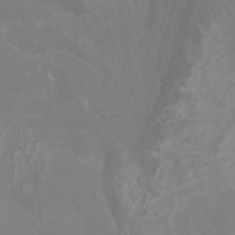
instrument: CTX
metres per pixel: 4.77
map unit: Nhu
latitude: -4.7652
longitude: -73.2159
